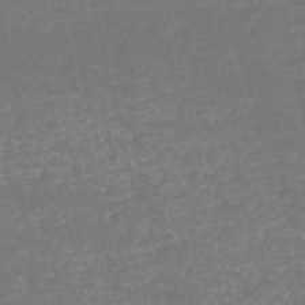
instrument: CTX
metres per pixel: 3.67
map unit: HNb
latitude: -50.8219
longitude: -48.8758
